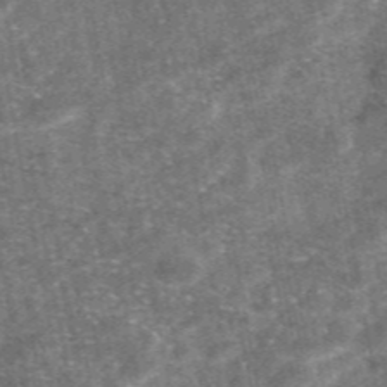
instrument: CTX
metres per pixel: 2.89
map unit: eAb
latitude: 47.3671
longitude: 121.3698
